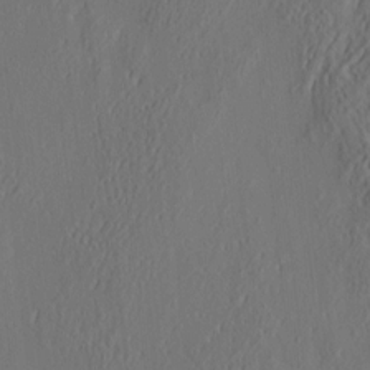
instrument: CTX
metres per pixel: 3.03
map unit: eHh
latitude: 4.1956
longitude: -77.7449
